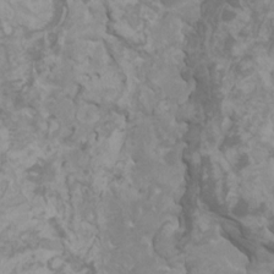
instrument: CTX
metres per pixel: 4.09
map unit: HNhu
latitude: 2.1955
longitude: -1.2348
